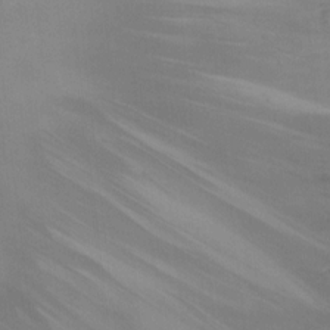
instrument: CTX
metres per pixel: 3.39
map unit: Hto
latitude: 11.7450
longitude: -35.7827
